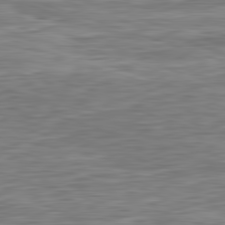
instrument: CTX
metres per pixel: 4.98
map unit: Ap
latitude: -82.3306
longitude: -78.3656
